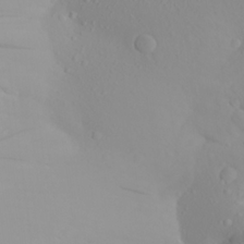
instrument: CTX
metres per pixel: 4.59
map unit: Aa
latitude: 21.5182
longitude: -145.7449
